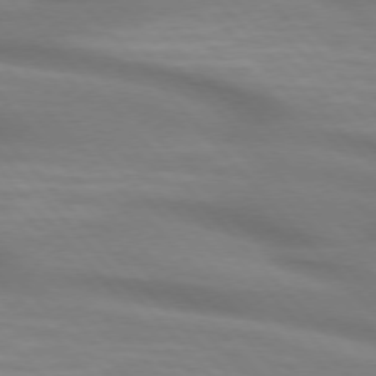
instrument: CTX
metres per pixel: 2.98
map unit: lApd
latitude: 74.8947
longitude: -61.1592
